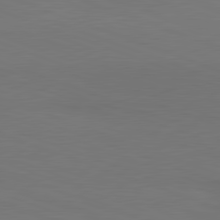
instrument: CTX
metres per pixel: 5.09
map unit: lApd
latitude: 81.4804
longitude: -131.9340
